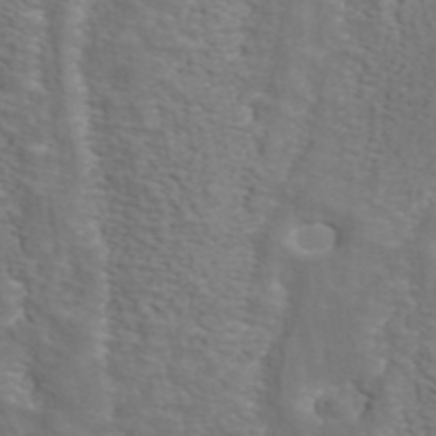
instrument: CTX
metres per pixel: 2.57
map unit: ANa
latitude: 44.9703
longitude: 38.1983
